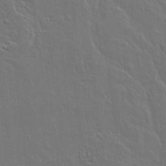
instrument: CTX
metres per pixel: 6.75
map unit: Aa
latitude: 11.9717
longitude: -125.5749
